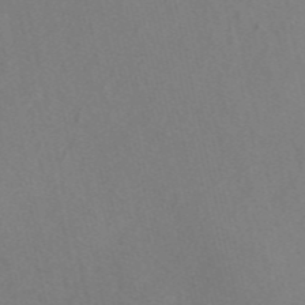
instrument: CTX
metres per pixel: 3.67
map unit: eAb
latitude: 46.9136
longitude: 112.6897
